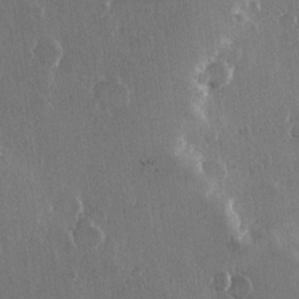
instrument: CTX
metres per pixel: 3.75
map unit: Hve
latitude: 22.3278
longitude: 148.1417
